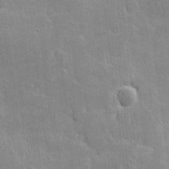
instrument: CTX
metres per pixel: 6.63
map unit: eHh
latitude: 4.0822
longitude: -70.6679
